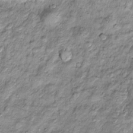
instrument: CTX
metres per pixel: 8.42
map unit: Htu
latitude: -4.4440
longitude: 159.6155
